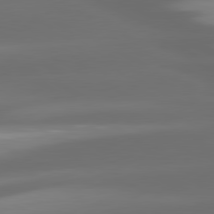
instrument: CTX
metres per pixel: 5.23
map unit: lApd
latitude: 80.6679
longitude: -145.8394
